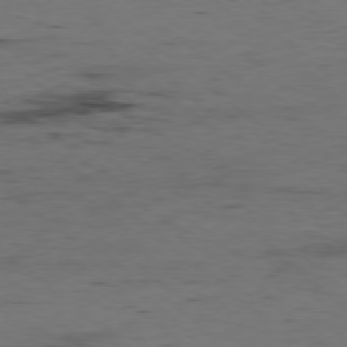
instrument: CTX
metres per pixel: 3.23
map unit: Hpe
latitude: -78.5195
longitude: 16.2551
